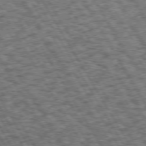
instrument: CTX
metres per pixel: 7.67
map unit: Hpe
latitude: 73.4994
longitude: -125.8016
